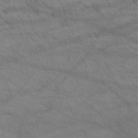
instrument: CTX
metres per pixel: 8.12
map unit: HNb
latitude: -52.3684
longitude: -43.1781
